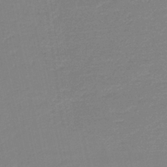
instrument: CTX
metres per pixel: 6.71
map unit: HNb
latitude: -37.4265
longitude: 56.5574
